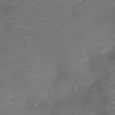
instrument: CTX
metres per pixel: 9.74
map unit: Nhu
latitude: -10.7463
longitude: -20.8569
